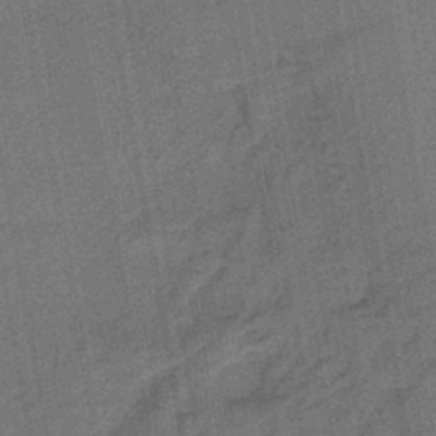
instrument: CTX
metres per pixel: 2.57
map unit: lHb
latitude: -43.6343
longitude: 63.3698
